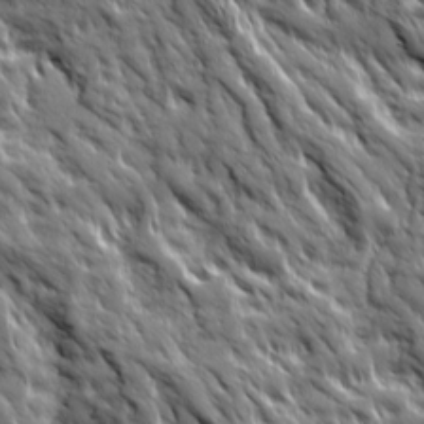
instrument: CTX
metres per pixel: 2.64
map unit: Ave
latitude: 19.5182
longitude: -134.6490
